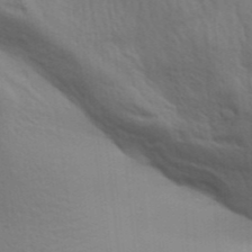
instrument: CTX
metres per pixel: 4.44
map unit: Aa
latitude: 31.5749
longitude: -141.4426
